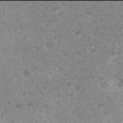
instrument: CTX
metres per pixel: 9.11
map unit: Nhu
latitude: 17.9906
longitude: -31.3482
